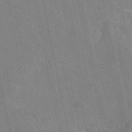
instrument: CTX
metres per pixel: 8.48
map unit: eAb
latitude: 50.1577
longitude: 116.2361
